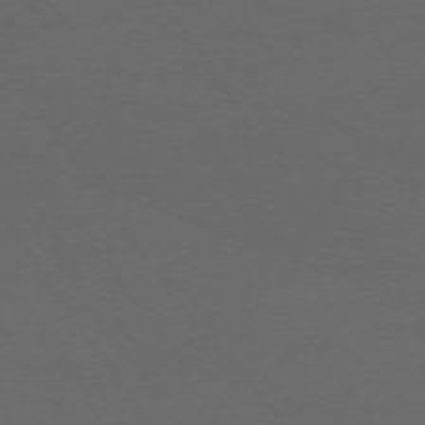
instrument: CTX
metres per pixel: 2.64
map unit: Ap
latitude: -74.1795
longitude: -71.9339
